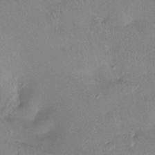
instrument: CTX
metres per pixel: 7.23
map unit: Htu
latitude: -13.6533
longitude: -45.8016
